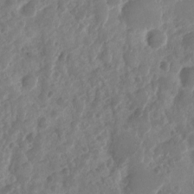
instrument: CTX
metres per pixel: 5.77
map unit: Nhu
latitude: -23.1053
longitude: -73.3482
